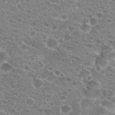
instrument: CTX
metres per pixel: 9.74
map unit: Hto
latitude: 21.2915
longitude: -41.3481
